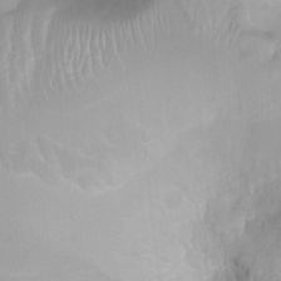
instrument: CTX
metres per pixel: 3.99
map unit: Ht
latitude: -0.9353
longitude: -19.0080
